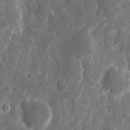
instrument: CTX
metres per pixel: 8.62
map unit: eHh
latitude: 11.8017
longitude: -71.9906
